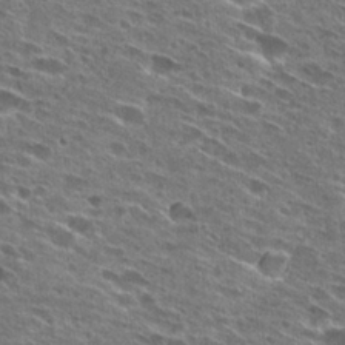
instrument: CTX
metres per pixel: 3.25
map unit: Hto
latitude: 27.1592
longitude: -45.4993
